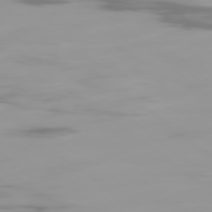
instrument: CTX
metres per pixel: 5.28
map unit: Ap
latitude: -79.3131
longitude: -60.6679
